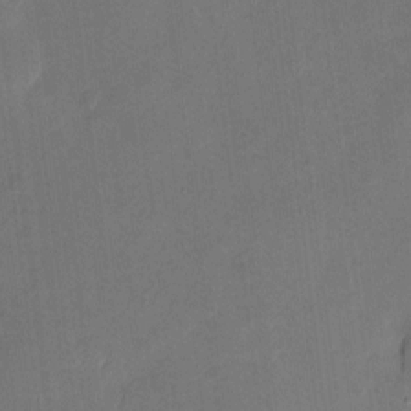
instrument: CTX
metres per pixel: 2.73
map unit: eHh
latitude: 4.4034
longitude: -72.3657
